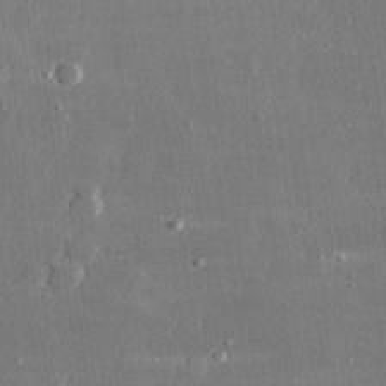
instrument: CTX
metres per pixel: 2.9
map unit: lHvf
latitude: 31.1592
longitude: -89.8395
